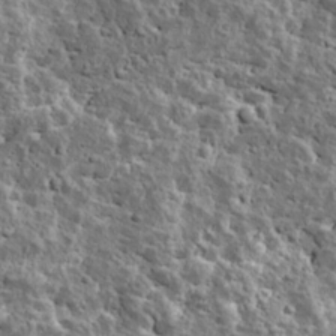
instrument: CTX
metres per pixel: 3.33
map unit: Ave
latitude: 17.1214
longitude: -134.8380
